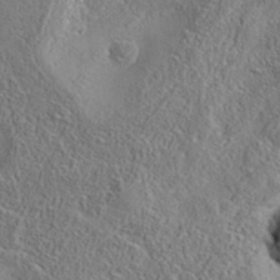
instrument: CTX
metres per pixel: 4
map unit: eAb
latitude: 35.8205
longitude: 108.0661
